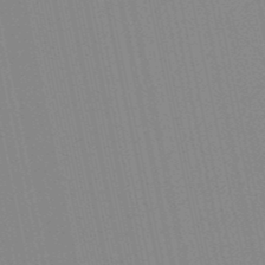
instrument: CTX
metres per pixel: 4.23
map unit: eHb
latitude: -50.8219
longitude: 72.0283
